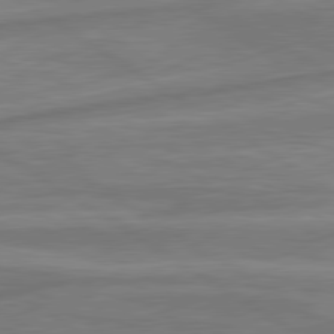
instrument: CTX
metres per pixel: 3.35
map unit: lApd
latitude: 79.9339
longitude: -172.2522
